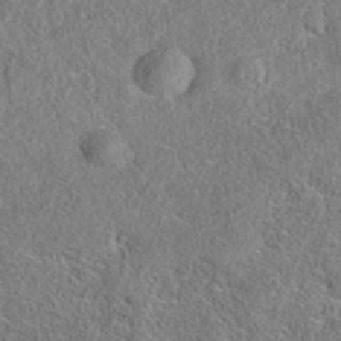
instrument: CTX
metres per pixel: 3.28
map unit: eAb
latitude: 35.7260
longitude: 107.0109
